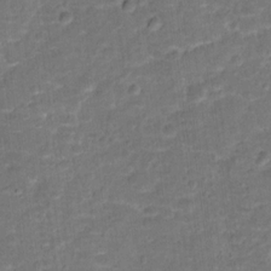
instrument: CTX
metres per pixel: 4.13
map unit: Hto
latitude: 15.8962
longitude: -37.0648
